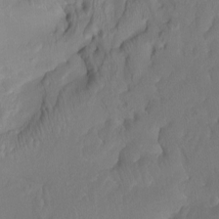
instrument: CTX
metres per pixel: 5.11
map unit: Ht
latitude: -13.8800
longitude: -44.0822
